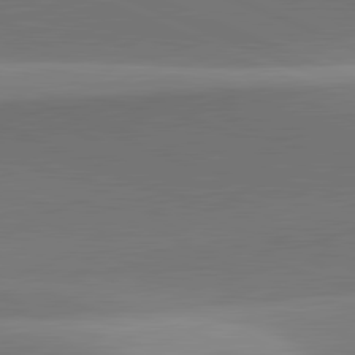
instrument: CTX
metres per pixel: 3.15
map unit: lApd
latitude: 81.8772
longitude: 143.1809
